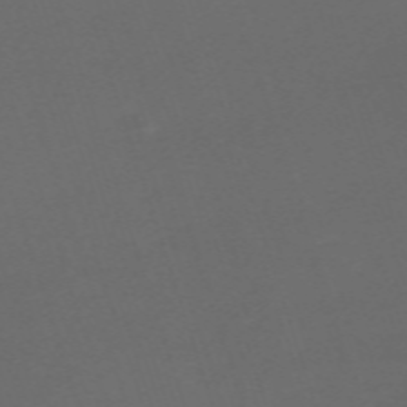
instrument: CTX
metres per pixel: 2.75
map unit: eHh
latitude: -63.8422
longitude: 53.1242
